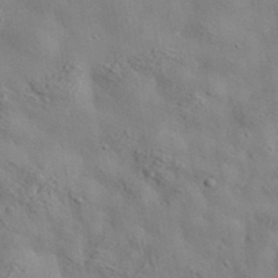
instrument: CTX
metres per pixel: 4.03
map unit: lHvf
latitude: 36.4979
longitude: -87.2915
